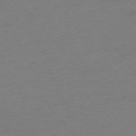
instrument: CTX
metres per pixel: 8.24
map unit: Ap
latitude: -75.2565
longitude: -71.2915
